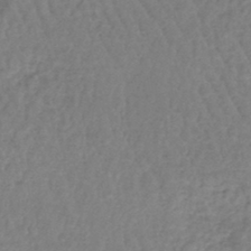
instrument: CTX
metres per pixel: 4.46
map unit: lHb
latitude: -44.6519
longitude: 73.1620
